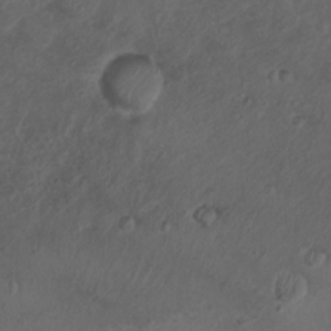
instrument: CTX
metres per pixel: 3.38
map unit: Nhu
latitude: 6.7435
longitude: -22.5357
